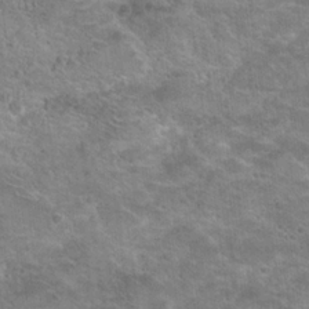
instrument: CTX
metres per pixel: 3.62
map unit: Hto
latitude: 21.9717
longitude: -43.1025
